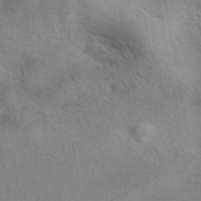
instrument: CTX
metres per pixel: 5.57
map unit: eAb
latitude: 41.8205
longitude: 103.4454
